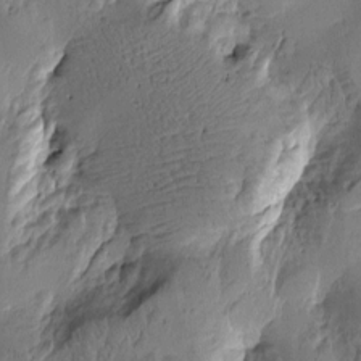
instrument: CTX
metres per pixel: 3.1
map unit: Htu
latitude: -3.2753
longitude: -177.2159
